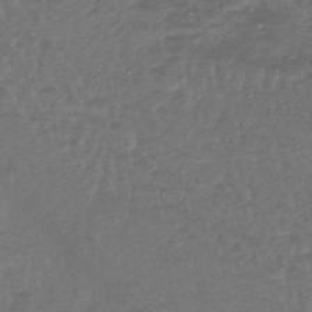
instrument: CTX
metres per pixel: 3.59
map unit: lHb
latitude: -43.9556
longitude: 80.8975
